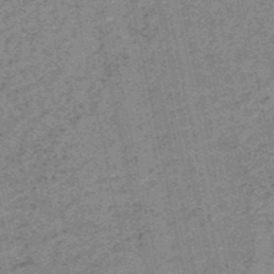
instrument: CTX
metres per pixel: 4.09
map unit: HNb
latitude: -51.2943
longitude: -51.6505
